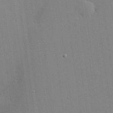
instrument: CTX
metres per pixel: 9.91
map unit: Hve
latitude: 25.9339
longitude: -90.6302
